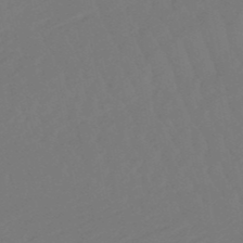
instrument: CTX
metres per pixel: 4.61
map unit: eHb
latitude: -49.9178
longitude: 83.1431
